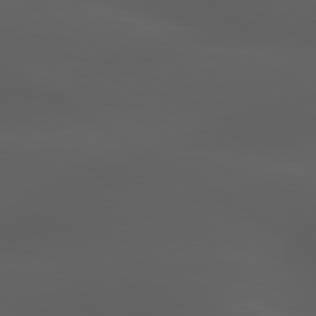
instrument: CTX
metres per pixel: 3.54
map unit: lApd
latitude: 80.0633
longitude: -88.0822
